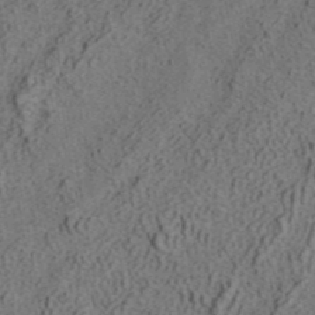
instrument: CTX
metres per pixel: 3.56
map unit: ANa
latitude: 42.2334
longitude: 30.8975
